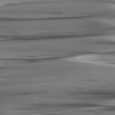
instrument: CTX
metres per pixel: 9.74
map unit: lApd
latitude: 80.9514
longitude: -123.6694
